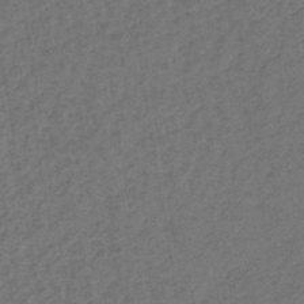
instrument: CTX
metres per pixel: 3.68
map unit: lHb
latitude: -39.6533
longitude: 63.3698
